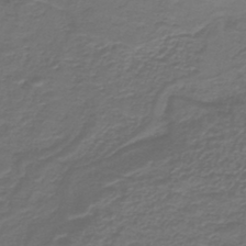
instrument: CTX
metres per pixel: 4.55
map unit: lHb
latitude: -41.7855
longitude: 52.3873
